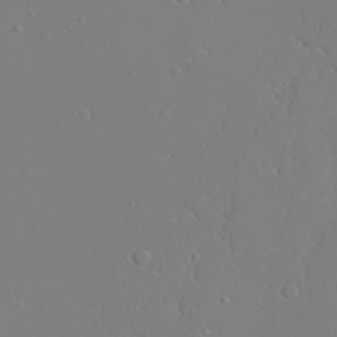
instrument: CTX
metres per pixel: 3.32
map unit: lAvf
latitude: 27.7261
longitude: -107.9339
